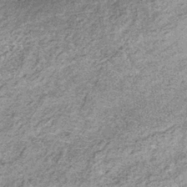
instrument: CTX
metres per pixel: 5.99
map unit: lHb
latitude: -36.8408
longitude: 66.1795
